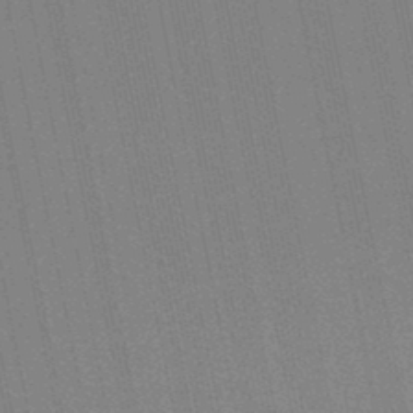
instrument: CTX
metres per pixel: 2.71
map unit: lHb
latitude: -46.5196
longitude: 57.5399
